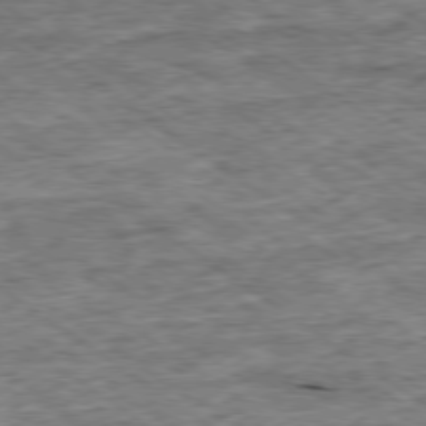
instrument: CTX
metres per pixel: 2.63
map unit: Ap
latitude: -79.1620
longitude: -85.3860
